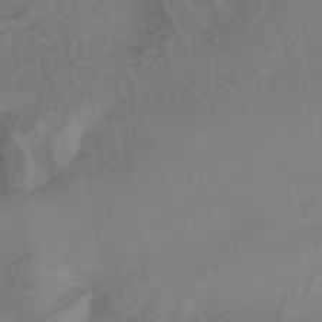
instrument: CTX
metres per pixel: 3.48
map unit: HNhu
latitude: -42.4817
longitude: 102.1039
